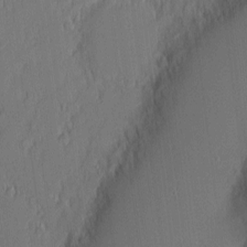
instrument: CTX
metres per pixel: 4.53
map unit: Nhu
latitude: 3.1970
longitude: -76.2144
